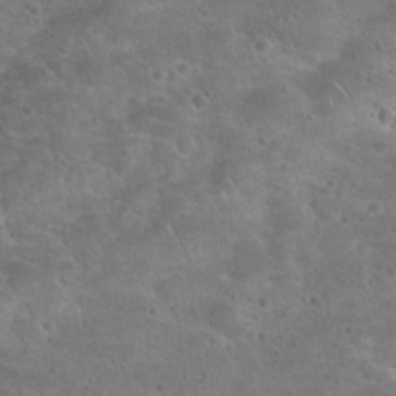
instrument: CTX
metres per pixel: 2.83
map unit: Hto
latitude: 23.1214
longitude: -48.8191
